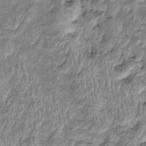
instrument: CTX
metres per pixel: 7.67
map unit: Htu
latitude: -5.5210
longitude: 158.5574
